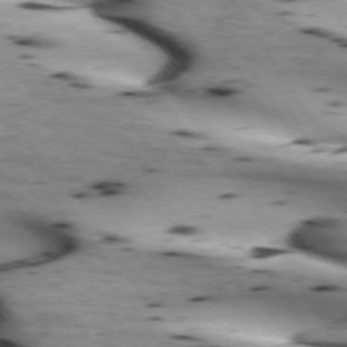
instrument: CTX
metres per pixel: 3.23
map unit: lApd
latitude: 72.9136
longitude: -52.8758
